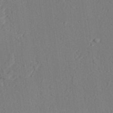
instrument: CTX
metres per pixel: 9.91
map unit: lAvf
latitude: 28.6868
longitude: -109.1214
